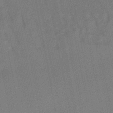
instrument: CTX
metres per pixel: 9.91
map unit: lHb
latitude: -49.3699
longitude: 78.0850
